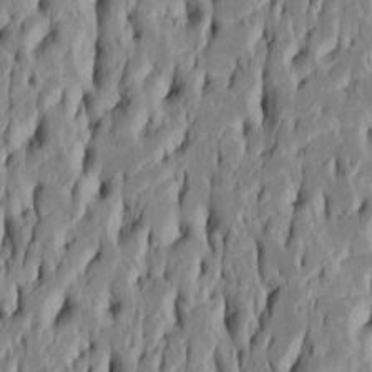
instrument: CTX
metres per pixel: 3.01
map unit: Htu
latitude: -5.3131
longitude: 151.5588
